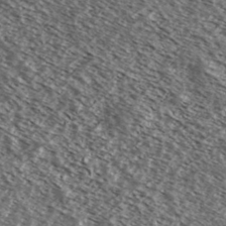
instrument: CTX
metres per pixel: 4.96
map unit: Ave
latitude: 37.9717
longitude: -109.0080
